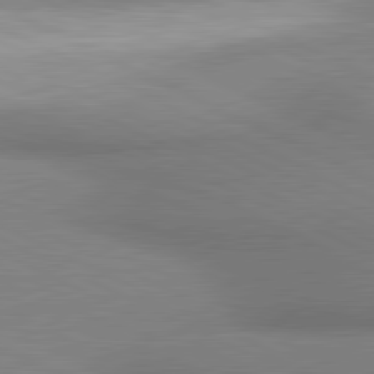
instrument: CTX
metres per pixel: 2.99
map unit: lApd
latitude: 81.1592
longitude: 162.1228
